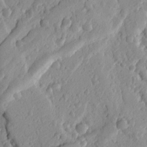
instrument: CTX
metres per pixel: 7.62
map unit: Ht
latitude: 9.4049
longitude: -77.5749
